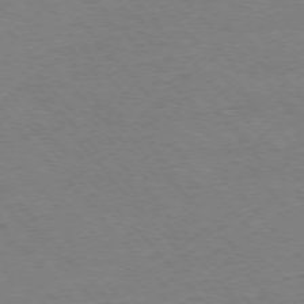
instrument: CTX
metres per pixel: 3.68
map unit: Ap
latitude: -76.2173
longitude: -87.8961
